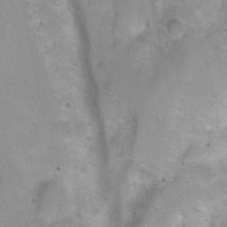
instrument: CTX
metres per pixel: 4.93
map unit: Ht
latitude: 0.6301
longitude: -45.9339
